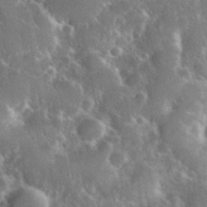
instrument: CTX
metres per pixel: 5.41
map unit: eHh
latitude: 37.0081
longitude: -60.9513
